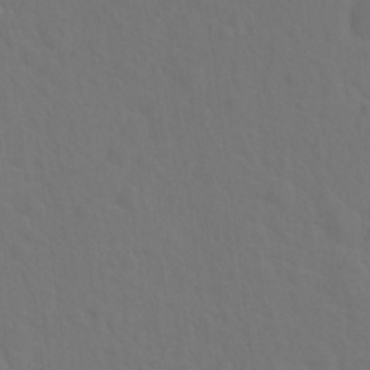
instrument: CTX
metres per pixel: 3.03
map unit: Hto
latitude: 19.2159
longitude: -39.8772
